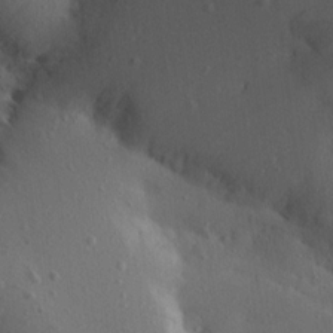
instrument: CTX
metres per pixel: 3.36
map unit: Aa
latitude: 13.7261
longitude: -142.2334
